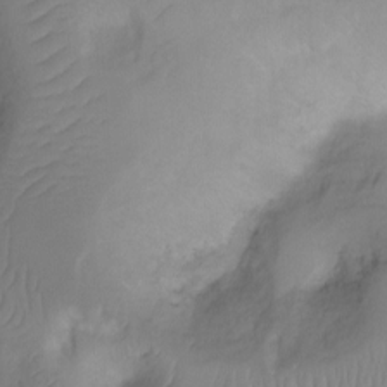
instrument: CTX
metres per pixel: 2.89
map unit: Ht
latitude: -2.3306
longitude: -29.0836
